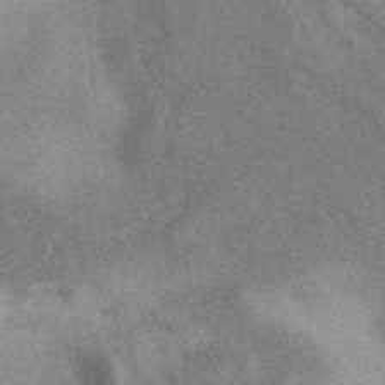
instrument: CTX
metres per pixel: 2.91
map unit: eAb
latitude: 40.4223
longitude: 109.6344
